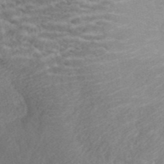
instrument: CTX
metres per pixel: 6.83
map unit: ANa
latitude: 42.8191
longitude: 53.4832
